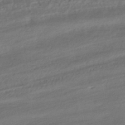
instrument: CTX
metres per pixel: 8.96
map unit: HNhu
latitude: -42.2928
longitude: 103.8045
